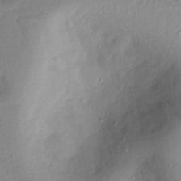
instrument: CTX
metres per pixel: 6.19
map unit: lAvf
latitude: 8.0822
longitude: 167.0675
